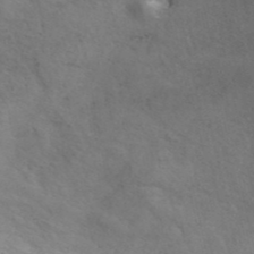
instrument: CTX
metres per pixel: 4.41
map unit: ANa
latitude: 42.0822
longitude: 14.8597
